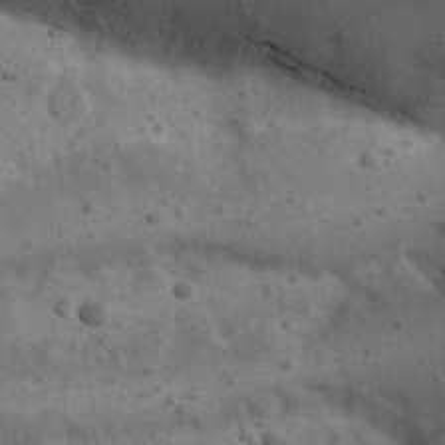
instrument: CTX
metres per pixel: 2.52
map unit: Nhu
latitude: 22.0444
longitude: -71.9528
